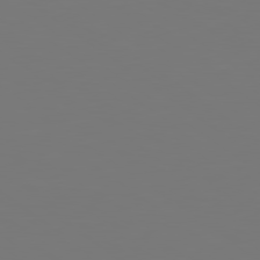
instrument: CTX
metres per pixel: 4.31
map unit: lApd
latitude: 79.1214
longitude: -175.6505
